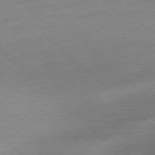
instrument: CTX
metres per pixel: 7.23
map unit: Ap
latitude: -77.1998
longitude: -97.4804
